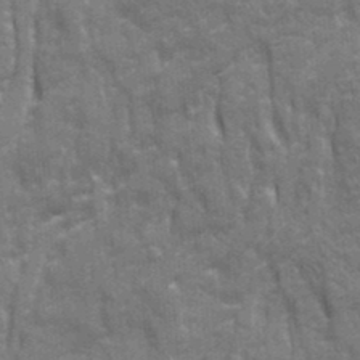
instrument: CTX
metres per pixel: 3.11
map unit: Ave
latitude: 20.7813
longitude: -133.4615
